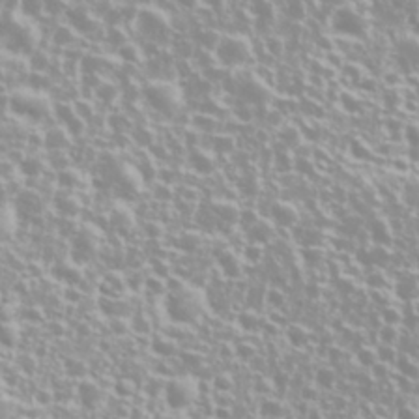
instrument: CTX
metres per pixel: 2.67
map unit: Nhu
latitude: 26.4412
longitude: -60.2522
